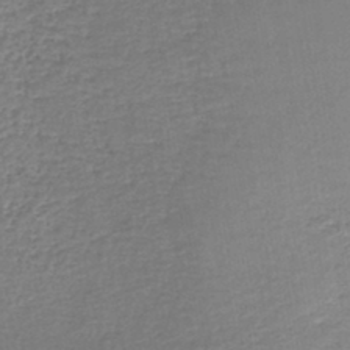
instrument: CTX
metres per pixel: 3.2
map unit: lHb
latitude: -44.2928
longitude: 59.3131
